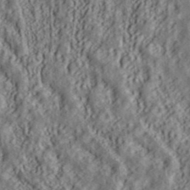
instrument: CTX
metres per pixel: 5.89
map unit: ANa
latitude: 39.7638
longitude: 28.2173
